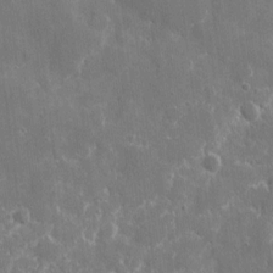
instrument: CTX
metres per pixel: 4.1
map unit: eHh
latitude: 9.4049
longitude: -70.2522
